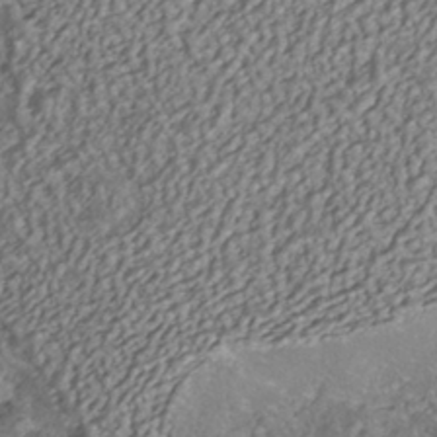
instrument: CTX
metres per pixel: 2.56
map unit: ANa
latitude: -40.9542
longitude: 105.4643
